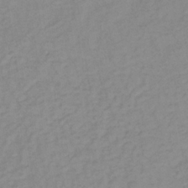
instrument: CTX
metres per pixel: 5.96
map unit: lHb
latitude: -36.2928
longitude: 70.3117
